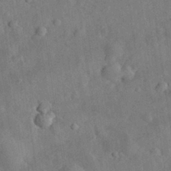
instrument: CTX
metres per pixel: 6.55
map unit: eHh
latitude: 30.1578
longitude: -77.6505
